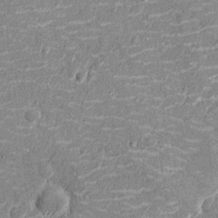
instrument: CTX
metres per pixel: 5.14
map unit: Nhu
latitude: -14.2362
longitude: -23.4804
